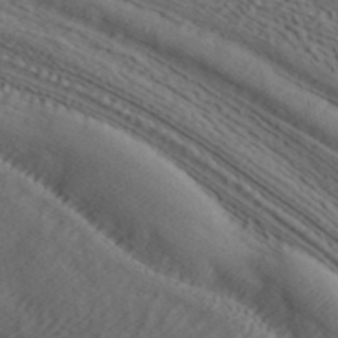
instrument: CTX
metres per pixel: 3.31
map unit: ANa
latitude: 42.2334
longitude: 55.2565
